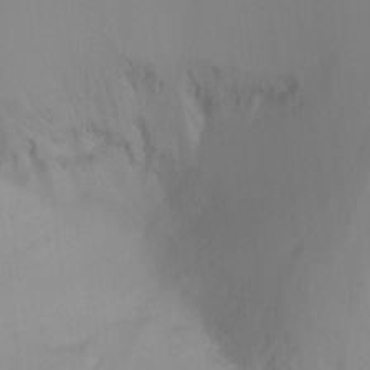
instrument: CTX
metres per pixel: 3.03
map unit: Ht
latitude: -16.4629
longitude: -49.4993
